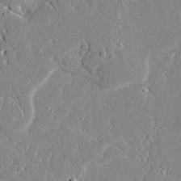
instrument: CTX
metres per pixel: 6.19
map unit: Ave
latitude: 19.0836
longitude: -127.9150
